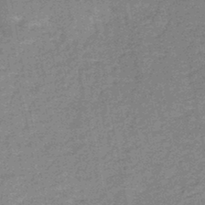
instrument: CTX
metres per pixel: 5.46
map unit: HNb
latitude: -45.1809
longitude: -36.7624
